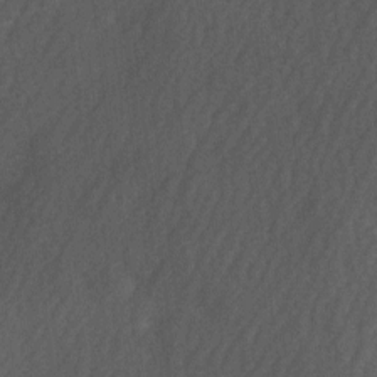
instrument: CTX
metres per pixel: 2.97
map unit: Ave
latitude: 1.8583
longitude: -111.8017
